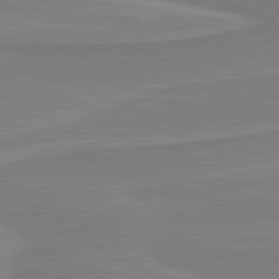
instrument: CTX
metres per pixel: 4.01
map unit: lApd
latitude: 81.2537
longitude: 170.9920
